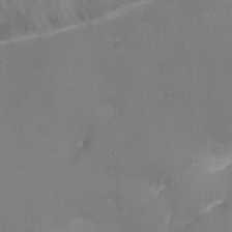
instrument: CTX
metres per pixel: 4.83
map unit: Ht
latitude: -9.5399
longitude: -24.5545
